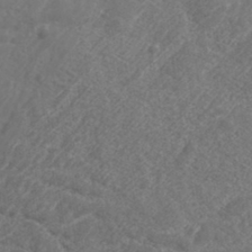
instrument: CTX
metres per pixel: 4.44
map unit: Aa
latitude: 33.6127
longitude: -134.3467
